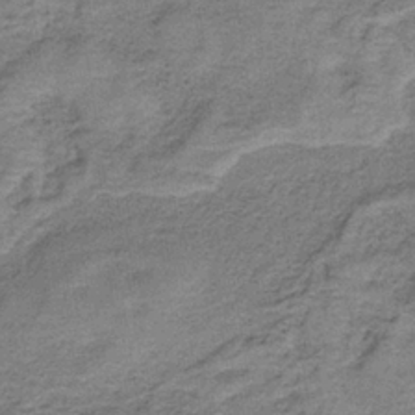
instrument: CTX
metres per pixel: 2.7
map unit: HNb
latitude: -35.2943
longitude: 54.1417
